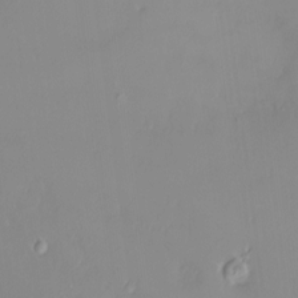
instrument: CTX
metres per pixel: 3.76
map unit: HNhu
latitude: 3.1970
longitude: 7.6722
